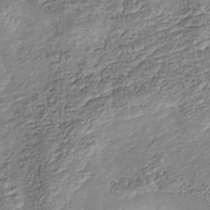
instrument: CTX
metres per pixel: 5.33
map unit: Nhu
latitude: -38.1039
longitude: -81.6316
